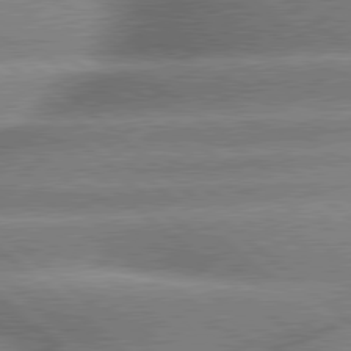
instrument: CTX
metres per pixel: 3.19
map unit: lApd
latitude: 79.8961
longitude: -148.1578
